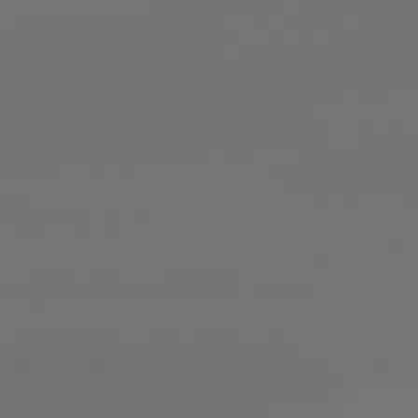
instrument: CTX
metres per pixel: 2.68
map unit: Hpe
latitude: 76.6301
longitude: -130.1011
